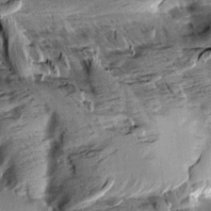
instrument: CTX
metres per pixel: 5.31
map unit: Aa
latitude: 10.5357
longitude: -141.5182
